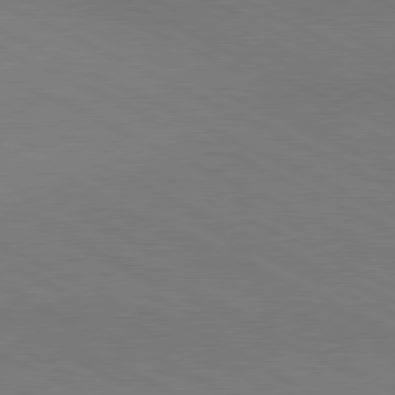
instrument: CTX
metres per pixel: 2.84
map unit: lApd
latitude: 80.9703
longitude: 148.6330
